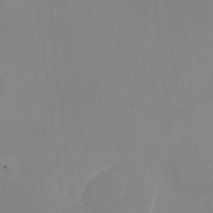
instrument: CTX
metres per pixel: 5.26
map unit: Nhu
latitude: -28.5007
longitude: -67.2159
